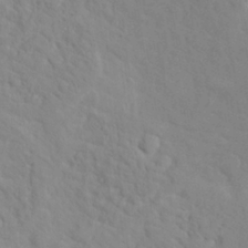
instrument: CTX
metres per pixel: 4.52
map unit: Hto
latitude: 16.1200
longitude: -36.1389
